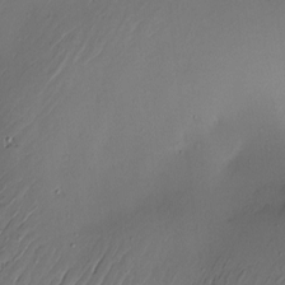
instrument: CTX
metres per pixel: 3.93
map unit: Hve
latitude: -11.2943
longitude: 173.6533
